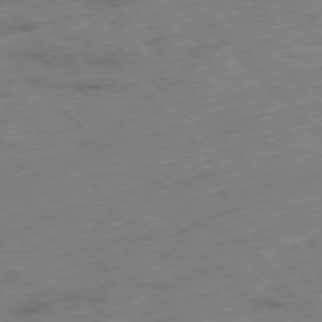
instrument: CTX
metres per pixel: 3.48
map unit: Hpe
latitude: -76.7841
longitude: -17.2159
